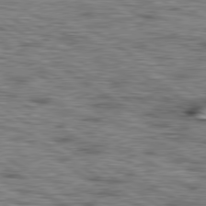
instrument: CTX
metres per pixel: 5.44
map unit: lApd
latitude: 79.7072
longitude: -49.4048
